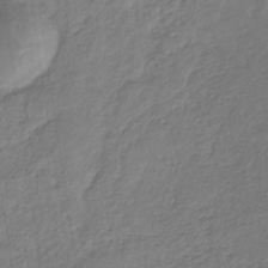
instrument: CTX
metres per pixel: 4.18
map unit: eHb
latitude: -29.7289
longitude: 67.2187
